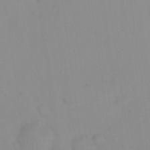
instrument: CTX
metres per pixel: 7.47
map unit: eHh
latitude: 23.7638
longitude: -65.1592
